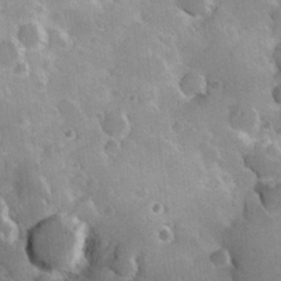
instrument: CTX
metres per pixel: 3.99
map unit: Hve
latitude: 23.6316
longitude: 147.1620
